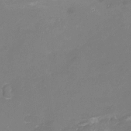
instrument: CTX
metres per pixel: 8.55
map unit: Nhu
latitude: -15.8612
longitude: -56.2333
